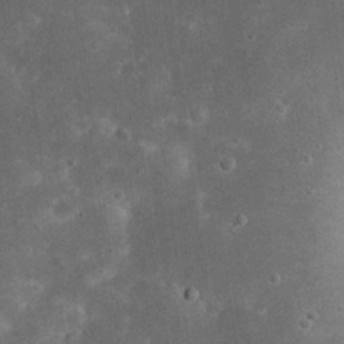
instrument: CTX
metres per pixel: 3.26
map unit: eHh
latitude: 22.9703
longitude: -68.7624
